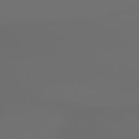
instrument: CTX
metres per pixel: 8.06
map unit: lApd
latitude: 79.4805
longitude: 176.7652
